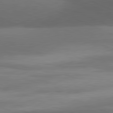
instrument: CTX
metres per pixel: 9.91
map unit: lApd
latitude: 81.3104
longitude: 132.6141
